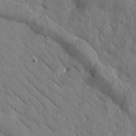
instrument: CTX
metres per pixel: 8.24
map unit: Htu
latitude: -0.5196
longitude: 175.1431
